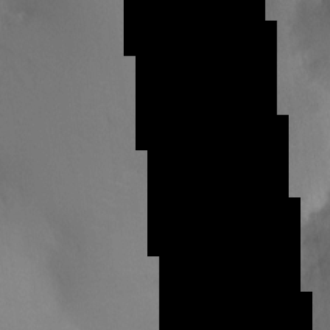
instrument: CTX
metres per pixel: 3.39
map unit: Ht
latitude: -10.1984
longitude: -34.5356
